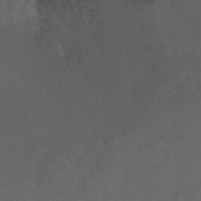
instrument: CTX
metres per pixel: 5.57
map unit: Ht
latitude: -15.0676
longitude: -43.7828
